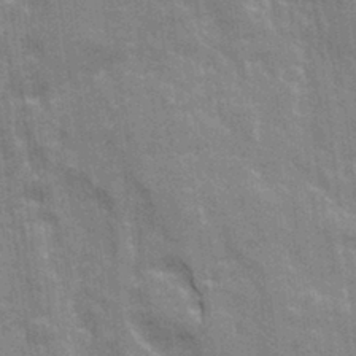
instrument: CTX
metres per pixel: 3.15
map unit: Ave
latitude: 21.8017
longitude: -133.9339
